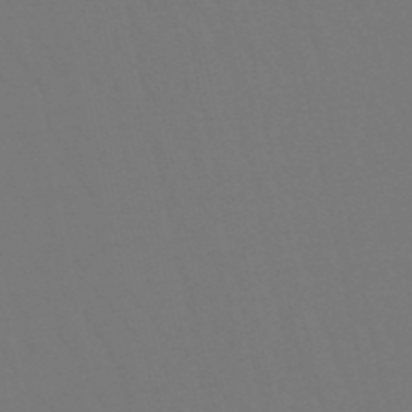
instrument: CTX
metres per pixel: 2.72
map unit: lHb
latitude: -50.0283
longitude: 70.1795
